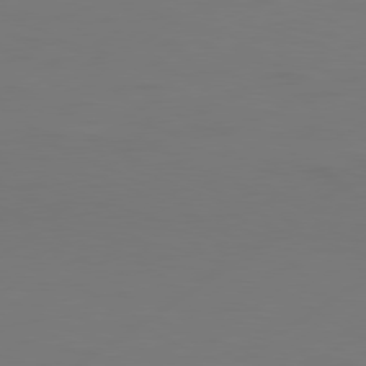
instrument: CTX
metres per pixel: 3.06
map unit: Hpe
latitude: 78.6869
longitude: -129.0647
